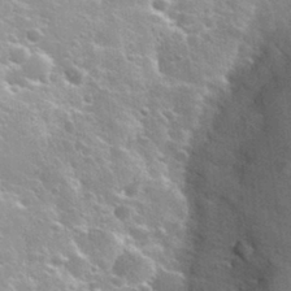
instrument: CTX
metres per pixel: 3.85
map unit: Nhu
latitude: 31.6127
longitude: -50.5545
